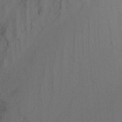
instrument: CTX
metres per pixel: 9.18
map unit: Nhu
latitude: -15.8045
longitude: -57.6127
